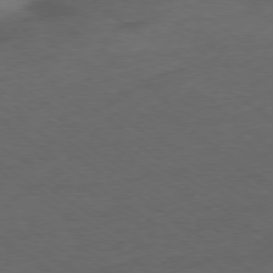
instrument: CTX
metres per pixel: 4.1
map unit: Ap
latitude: -78.5573
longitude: -75.5938
